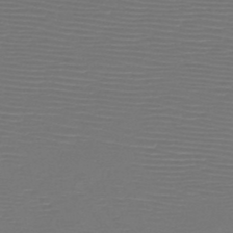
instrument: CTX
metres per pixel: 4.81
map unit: HNb
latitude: -47.5777
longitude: -41.9339
